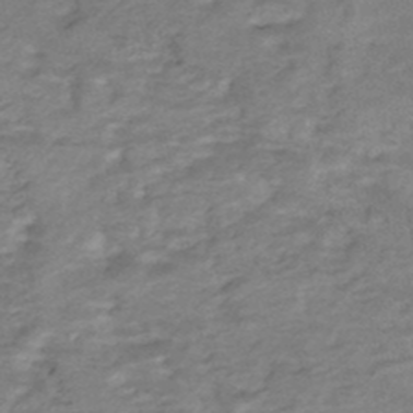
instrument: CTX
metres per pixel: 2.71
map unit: Nhe
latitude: -47.6533
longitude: -171.0458
